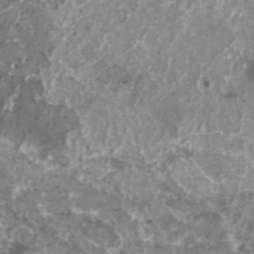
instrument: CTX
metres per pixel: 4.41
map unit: HNhu
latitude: 1.2914
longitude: 6.0661
